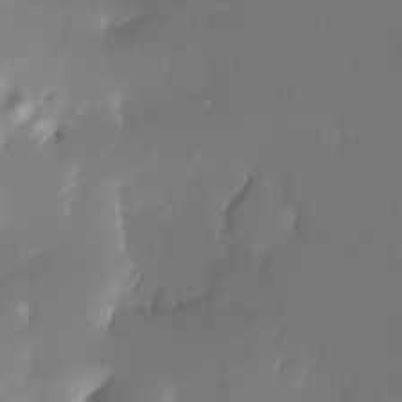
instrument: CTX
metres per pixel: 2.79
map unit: Nhu
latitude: -10.5763
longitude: -35.8961
